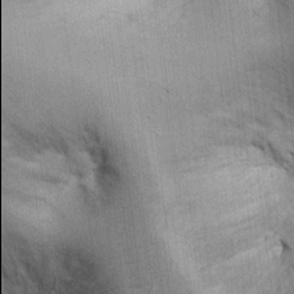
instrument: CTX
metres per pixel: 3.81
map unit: Ht
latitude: -2.5762
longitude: -13.9906
